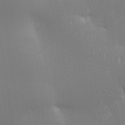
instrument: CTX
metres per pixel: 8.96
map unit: lHvf
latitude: 23.8583
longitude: 141.1242
